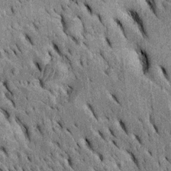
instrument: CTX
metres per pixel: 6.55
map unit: Htu
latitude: -2.8785
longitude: 151.8989
